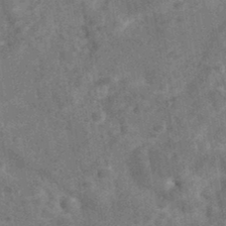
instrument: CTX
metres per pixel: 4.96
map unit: eAb
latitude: 35.4804
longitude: 115.8989
